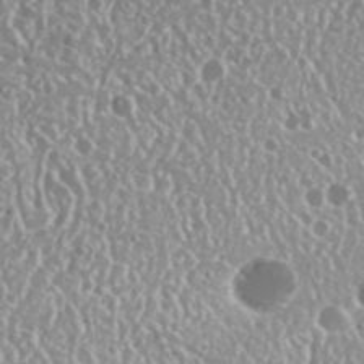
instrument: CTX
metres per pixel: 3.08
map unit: Nhu
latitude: 25.3292
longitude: -58.5357
